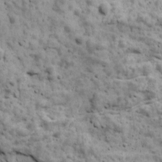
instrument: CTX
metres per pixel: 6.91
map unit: Ave
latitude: 17.5749
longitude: -134.2333
